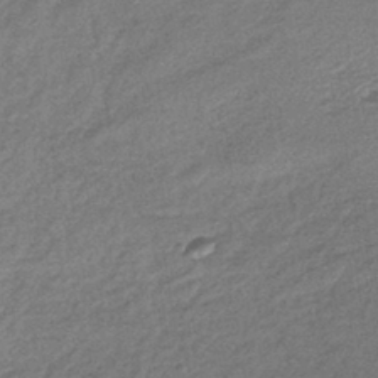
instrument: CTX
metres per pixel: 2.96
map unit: lHb
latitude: -40.7274
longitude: 71.3510
